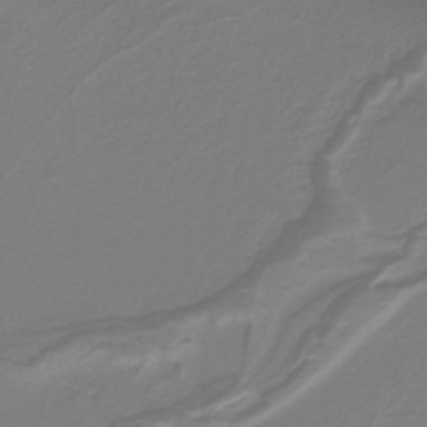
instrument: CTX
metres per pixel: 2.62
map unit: lHb
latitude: -40.9730
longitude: 52.1983
